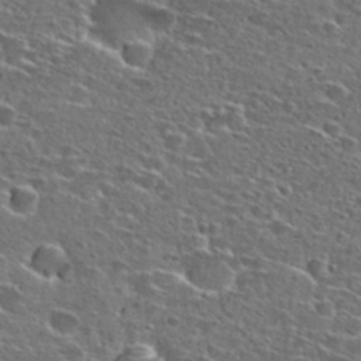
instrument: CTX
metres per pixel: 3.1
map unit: Hto
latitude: 26.8380
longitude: -47.8584
